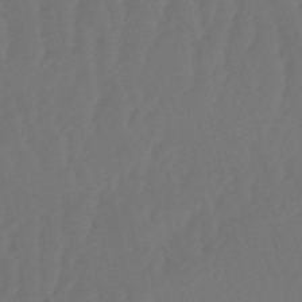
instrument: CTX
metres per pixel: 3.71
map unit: eHb
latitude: -51.1053
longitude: 77.5021
